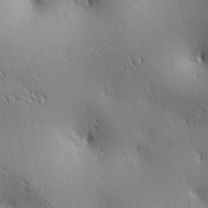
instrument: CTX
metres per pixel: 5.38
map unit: lAa
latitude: 2.8947
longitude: -117.5749
